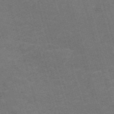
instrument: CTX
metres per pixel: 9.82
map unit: Nve
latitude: -59.5966
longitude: 57.6911
